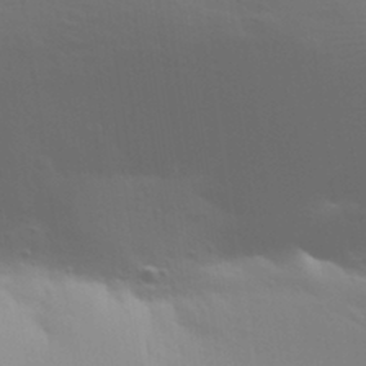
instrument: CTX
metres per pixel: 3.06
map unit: Aa
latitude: 31.3671
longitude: -133.6505
